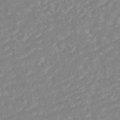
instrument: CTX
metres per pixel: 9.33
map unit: ANa
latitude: -44.5385
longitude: 104.3117
